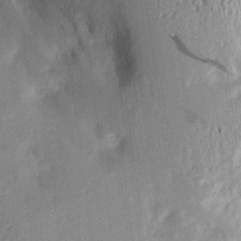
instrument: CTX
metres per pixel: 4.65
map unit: Aa
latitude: 16.1011
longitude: -148.5735
